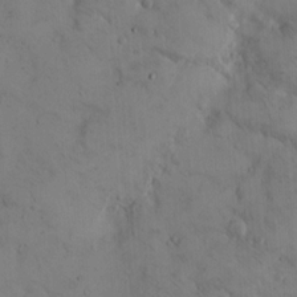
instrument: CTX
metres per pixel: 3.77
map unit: Hto
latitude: 13.7828
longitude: -59.4804
